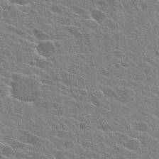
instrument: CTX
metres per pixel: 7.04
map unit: Hto
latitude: 26.9325
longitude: -43.3104
